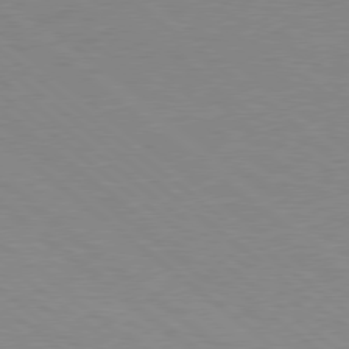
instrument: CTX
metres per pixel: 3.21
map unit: Hpe
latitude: 78.2712
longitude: -151.6694
